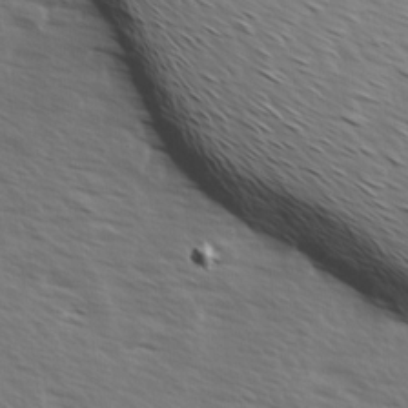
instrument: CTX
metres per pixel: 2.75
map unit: Ave
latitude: 14.1956
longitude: -102.1955
